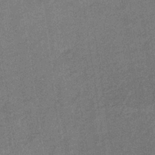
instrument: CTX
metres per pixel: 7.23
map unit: lHb
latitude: -35.4832
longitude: 68.4817
